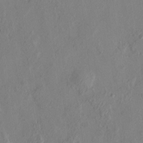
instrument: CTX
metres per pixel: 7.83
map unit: HNhu
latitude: 7.9150
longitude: -5.8394
